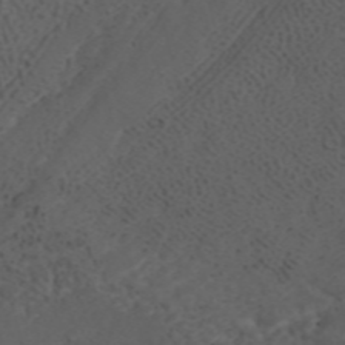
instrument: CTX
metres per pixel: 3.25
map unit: ANa
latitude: 42.3656
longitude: 33.7478
